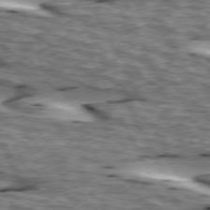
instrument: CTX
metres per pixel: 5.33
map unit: lApd
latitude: 73.8584
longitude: -54.8758
